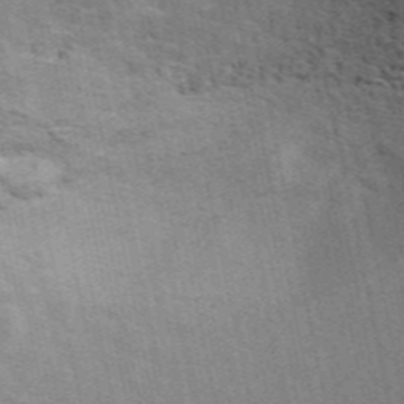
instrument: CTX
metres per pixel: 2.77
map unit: ANa
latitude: 48.4412
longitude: -75.9150
